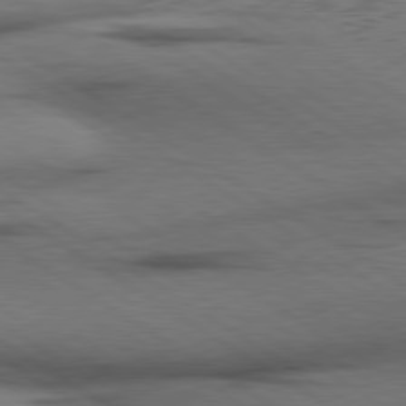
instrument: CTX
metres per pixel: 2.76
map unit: lApd
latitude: 79.8961
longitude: 168.3117
